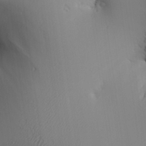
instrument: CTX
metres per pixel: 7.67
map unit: Aa
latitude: 26.3845
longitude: -135.9339
